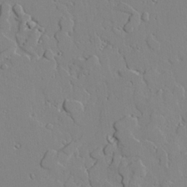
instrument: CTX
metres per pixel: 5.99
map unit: lAvf
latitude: 25.2914
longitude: -110.5924
